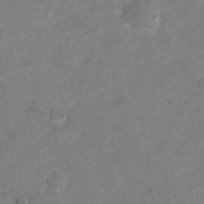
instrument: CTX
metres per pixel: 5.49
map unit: Hto
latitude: 2.6301
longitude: -35.9906
